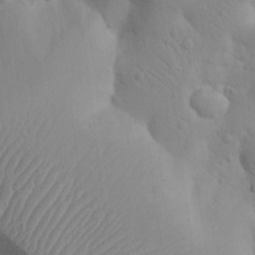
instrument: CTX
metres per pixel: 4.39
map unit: Nhu
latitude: 20.7813
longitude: -73.9151
